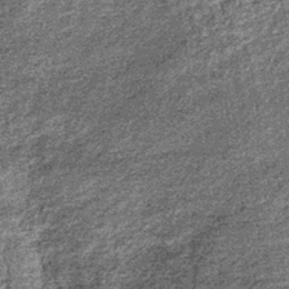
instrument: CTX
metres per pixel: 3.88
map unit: lHb
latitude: -39.6722
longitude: 67.2754
